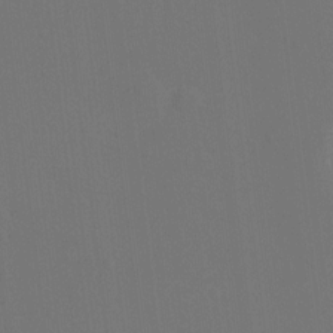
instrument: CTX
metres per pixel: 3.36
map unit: HNhu
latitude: 7.5938
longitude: 4.1794
